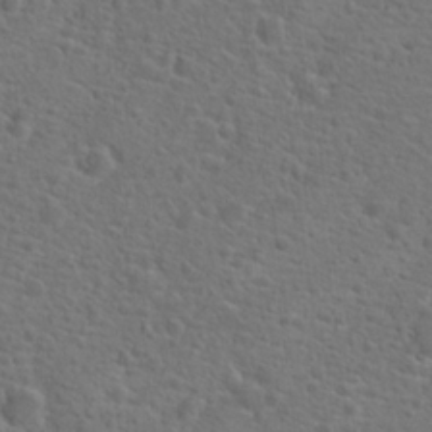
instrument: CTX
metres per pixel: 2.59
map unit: Hto
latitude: 19.5182
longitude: -42.4979
